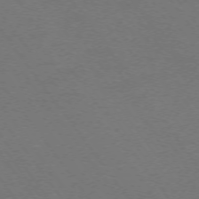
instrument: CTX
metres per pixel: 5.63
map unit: Ap
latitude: -74.5952
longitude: -75.1781
